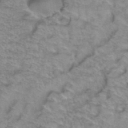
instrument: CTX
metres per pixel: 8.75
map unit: Hto
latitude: 38.4790
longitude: -45.2915
